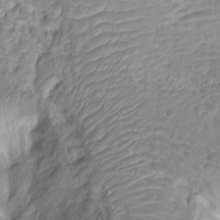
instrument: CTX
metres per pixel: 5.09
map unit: Nhu
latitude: -15.2187
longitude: -26.6869
